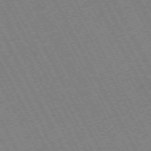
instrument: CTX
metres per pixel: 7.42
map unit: Hpe
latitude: -72.4818
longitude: 10.8597
